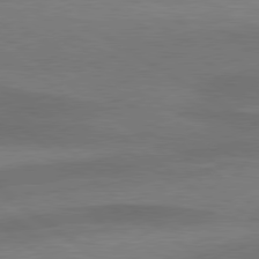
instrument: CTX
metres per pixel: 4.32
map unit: lApd
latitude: 79.5749
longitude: -88.9325
